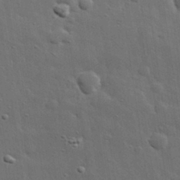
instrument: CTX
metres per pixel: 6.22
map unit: lHvf
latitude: 31.9717
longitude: -88.4601
